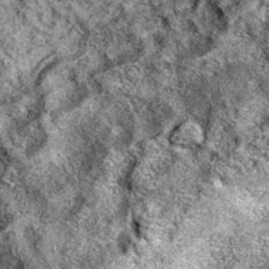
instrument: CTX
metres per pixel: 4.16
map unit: eAb
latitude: 36.8380
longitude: 105.5021
